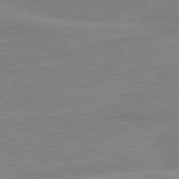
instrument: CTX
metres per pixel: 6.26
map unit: lApd
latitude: 80.5924
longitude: 123.3888
